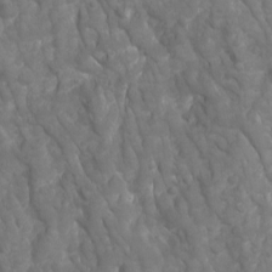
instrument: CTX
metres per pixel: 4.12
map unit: Ave
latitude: 17.0270
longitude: -132.4412
